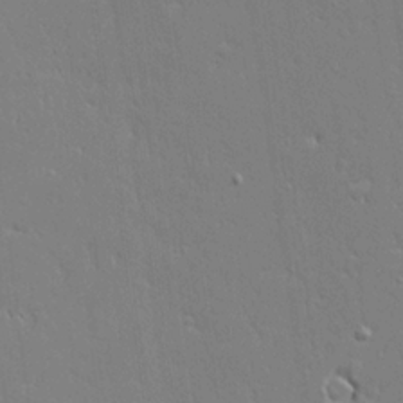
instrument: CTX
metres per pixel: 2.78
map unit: Aa
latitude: 19.3670
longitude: -125.7071
